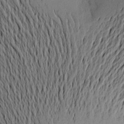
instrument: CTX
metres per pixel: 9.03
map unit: Aa
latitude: 18.6679
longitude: -143.0459
